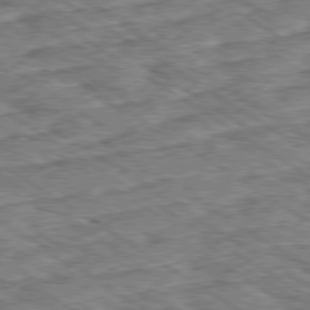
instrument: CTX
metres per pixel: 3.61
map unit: Ap
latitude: -79.9367
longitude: -49.6127
